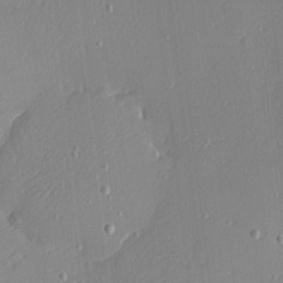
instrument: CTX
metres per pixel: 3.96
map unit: Nhu
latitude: 0.4223
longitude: -77.5371
